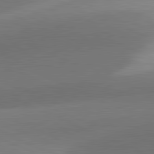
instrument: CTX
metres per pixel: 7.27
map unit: lApd
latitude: 81.3671
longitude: 129.9178
